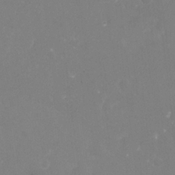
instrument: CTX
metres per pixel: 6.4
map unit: Nve
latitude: -17.3510
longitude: -59.5560
